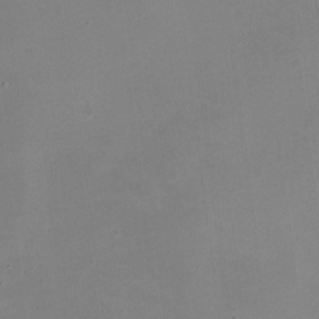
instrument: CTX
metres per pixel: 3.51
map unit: eHh
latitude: -4.6896
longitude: -78.3468
